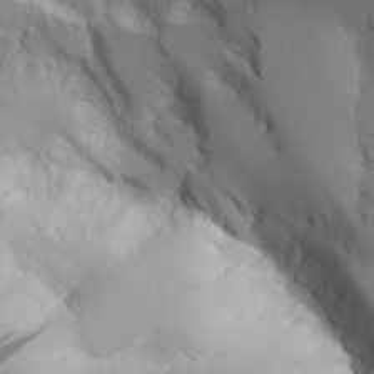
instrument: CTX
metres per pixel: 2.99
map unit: Aa
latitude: 25.3481
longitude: -127.0270
